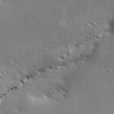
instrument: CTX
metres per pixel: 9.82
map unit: eHh
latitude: 25.1214
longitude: -89.5749
